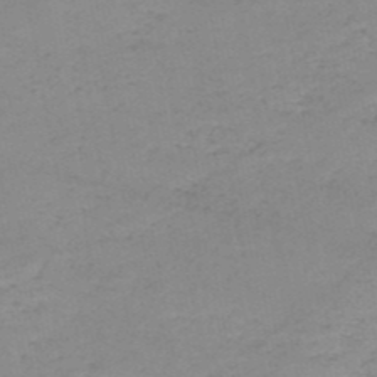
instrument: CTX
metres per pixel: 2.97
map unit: HNb
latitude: -51.2376
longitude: -53.0459
